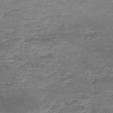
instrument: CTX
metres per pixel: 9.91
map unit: Nhe
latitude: -48.3118
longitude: -171.1025
